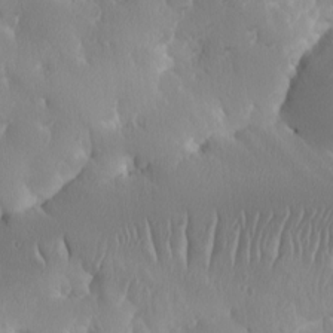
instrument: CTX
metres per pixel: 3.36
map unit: Hve
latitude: 2.9136
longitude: -121.0648
